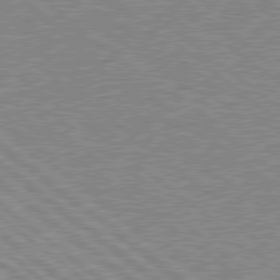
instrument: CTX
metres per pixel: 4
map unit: Hpe
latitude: 78.6302
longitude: -168.7246
